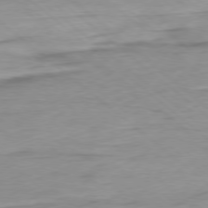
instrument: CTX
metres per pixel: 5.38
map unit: Ap
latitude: -78.6707
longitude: -78.8758
